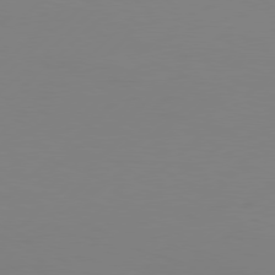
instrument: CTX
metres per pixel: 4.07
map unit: Hpe
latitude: 78.1011
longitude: -127.2726
